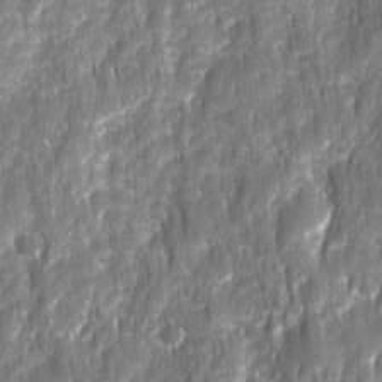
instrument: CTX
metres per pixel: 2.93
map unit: Ave
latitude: 16.0444
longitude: -134.1955
